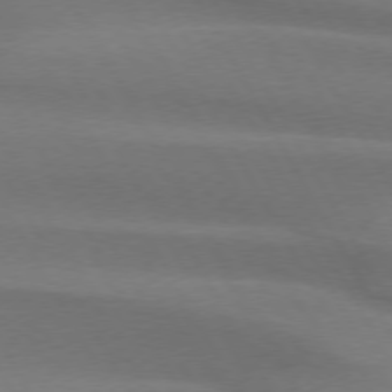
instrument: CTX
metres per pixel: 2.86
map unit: lApd
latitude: 74.3467
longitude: -65.5371
